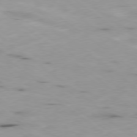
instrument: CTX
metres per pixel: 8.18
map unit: Ap
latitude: -78.9730
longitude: -73.3671
